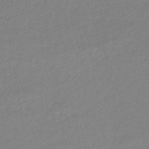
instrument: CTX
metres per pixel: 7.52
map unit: lHb
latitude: -42.5195
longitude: 72.4629
